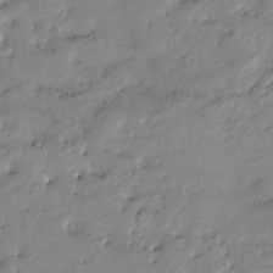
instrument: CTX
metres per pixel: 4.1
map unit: Htu
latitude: -9.1809
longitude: 176.8597
